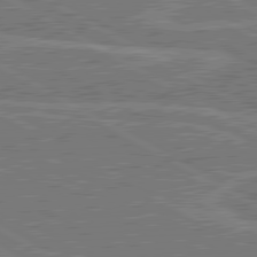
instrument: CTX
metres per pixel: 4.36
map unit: lApd
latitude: 80.4979
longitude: 119.1998
